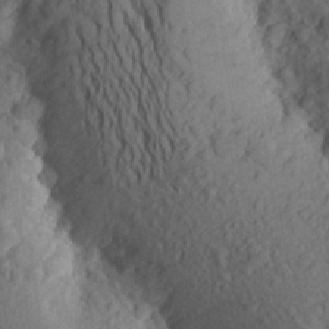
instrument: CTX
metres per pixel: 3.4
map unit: Aa
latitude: 25.0836
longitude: -148.5168
